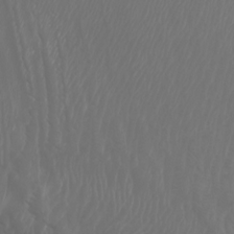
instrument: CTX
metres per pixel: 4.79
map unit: Htu
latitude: -5.6155
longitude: -75.2348
